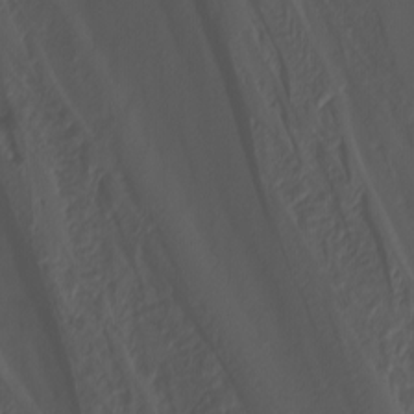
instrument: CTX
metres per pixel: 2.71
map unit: Nhu
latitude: -2.9730
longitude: -71.7072
